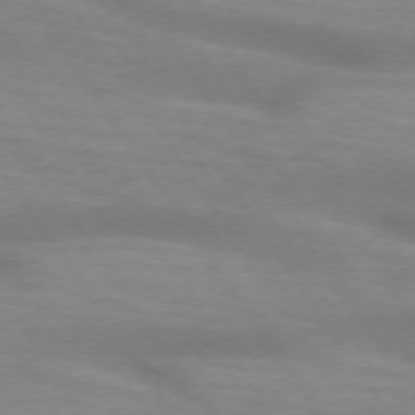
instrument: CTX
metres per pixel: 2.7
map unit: lApd
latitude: 73.6505
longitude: -54.3089
